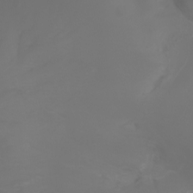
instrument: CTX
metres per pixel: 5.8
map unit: Ht
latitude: -3.2753
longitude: -61.5749
